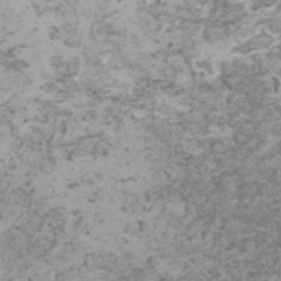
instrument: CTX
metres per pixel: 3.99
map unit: HNhu
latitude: -0.3685
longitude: 3.0108
